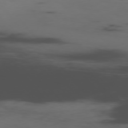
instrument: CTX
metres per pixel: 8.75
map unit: Ap
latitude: -76.4062
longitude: -66.8002
